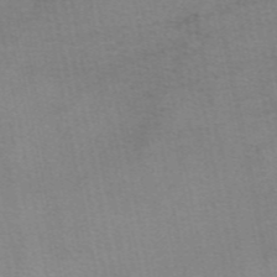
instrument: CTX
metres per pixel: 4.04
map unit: eAb
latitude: 48.6302
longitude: 103.4077
